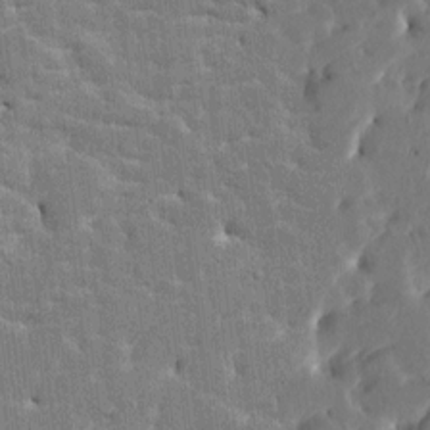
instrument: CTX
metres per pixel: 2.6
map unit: HNhu
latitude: 6.0633
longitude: -5.3482
